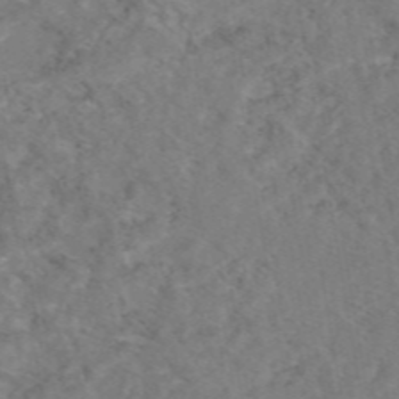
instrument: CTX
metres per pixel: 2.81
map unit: eAb
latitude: 47.9528
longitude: 110.9163
